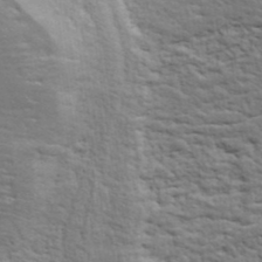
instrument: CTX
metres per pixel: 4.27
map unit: ANa
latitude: 40.9702
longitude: 30.3684
